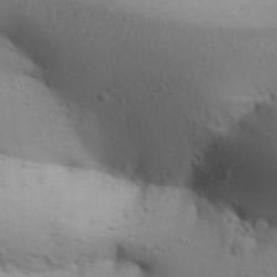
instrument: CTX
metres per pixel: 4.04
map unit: Aa
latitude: 31.6505
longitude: -146.1389
